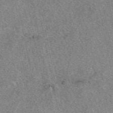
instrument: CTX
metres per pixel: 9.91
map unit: eAb
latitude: 49.0836
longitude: 109.2565
